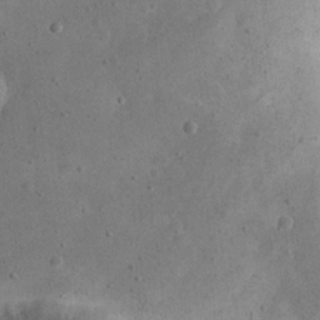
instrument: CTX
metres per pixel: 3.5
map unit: eHh
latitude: 23.0458
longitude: -67.5560
